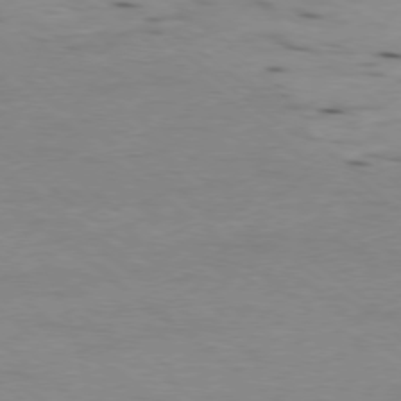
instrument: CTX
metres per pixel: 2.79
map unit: Ap
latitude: -78.5195
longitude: -89.0270
